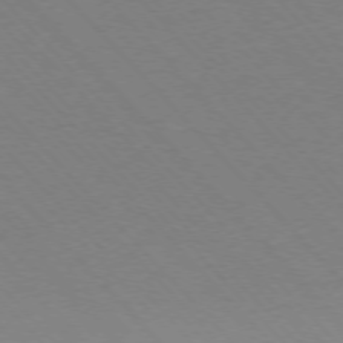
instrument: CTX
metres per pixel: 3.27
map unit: Ap
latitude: -76.3306
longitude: -85.8772
